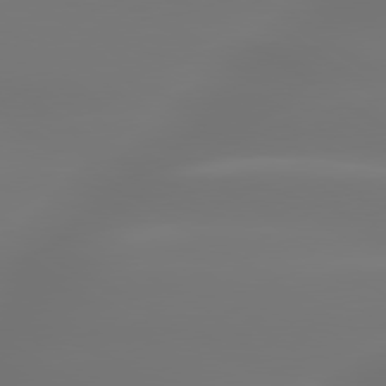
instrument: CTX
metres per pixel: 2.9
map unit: lApd
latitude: 79.8773
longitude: -137.2915
